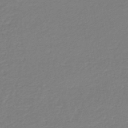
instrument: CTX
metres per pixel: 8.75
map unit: lHb
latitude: -45.2565
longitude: 60.3684
